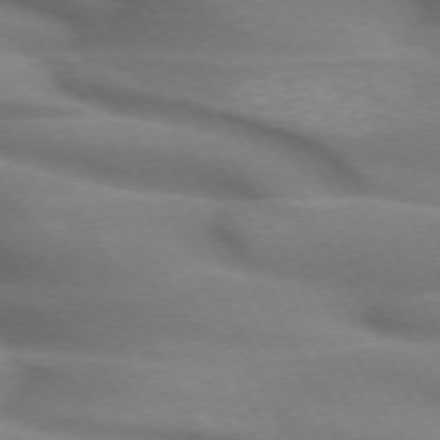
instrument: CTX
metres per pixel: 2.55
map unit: lApd
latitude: 72.0255
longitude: -51.5371
